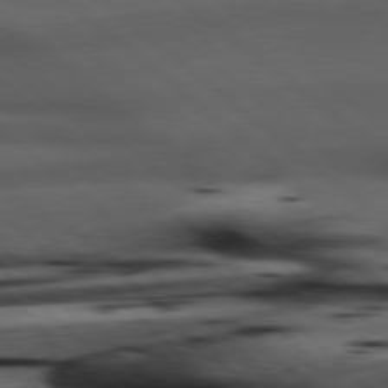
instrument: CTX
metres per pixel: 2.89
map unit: Hpe
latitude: 77.8016
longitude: -127.1025
